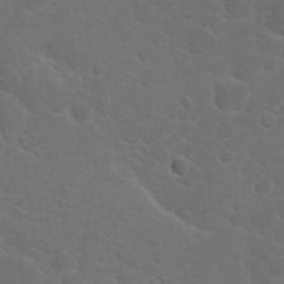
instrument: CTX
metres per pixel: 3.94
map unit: Hto
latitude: 19.0458
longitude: -36.4601
